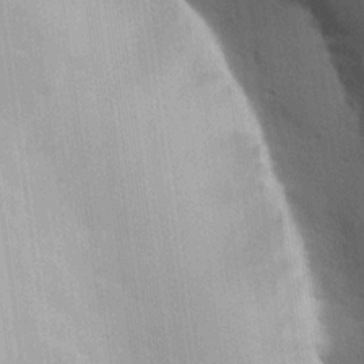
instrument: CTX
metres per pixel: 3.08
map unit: lHvf
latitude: 19.8961
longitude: 141.7100
